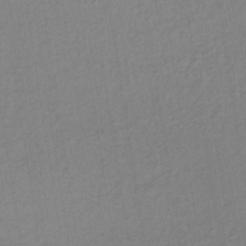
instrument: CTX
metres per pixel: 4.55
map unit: lHb
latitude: -35.4643
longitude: 67.0864
